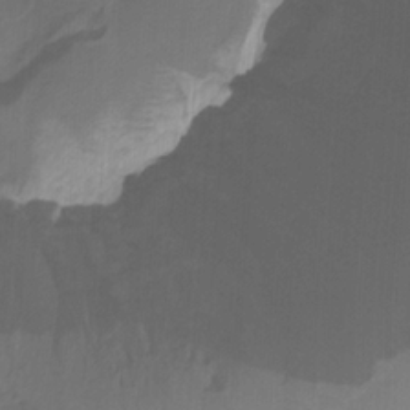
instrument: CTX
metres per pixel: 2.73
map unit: HNhu
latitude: -27.8044
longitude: 74.7086
